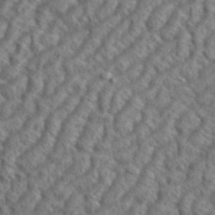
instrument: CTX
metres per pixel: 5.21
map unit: eHh
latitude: 37.3671
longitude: -137.6316
